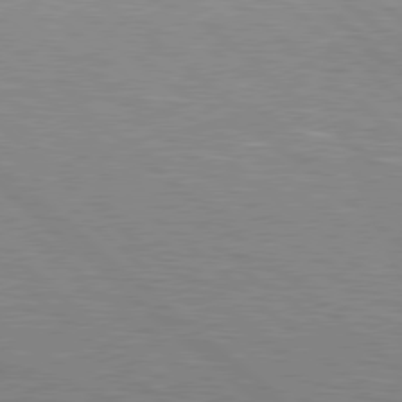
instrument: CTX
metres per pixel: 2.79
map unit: Hpe
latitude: 78.5168
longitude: -139.8205
